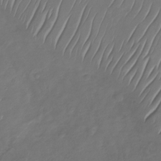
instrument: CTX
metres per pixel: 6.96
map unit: Nhu
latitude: -30.2172
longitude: -59.0459
